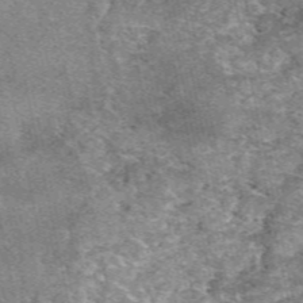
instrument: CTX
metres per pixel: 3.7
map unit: eAb
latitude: 50.2522
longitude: 109.4454
